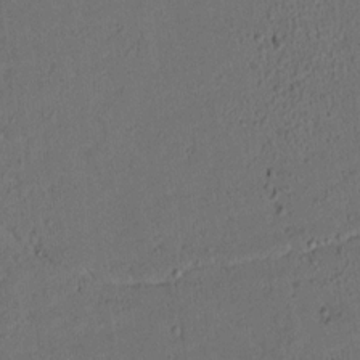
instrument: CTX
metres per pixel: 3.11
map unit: lAvf
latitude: 8.9514
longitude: 166.8219
